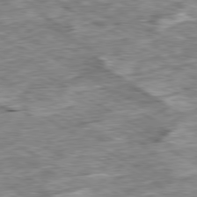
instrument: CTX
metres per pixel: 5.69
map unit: Ap
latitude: -80.4440
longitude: -89.9528
